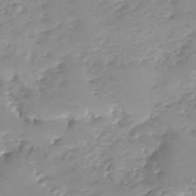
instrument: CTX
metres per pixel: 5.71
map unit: Ave
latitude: -8.2550
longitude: -117.3482
